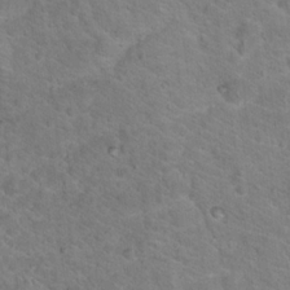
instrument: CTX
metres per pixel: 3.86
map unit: Hto
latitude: 18.5168
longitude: -36.1956
